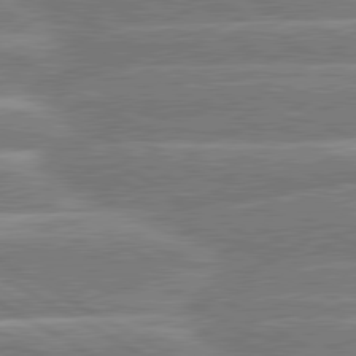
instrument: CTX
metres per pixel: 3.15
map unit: lApd
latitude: 80.5168
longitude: -131.3482
